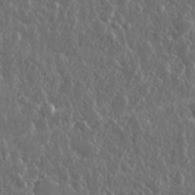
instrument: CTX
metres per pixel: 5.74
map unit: lHvf
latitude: 31.8962
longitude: -90.6868
